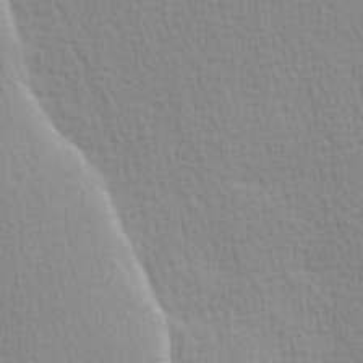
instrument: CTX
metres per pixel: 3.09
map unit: Hve
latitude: 1.8583
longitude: -125.1214
